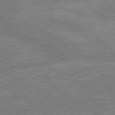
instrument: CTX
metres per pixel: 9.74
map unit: lApd
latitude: 79.3293
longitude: -145.4426
